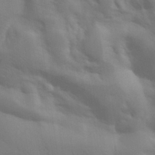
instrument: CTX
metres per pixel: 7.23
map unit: eHh
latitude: 31.8584
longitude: -70.2900
